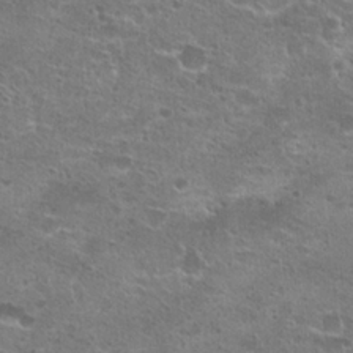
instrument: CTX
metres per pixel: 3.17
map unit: Hto
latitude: 22.3656
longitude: -41.4237
